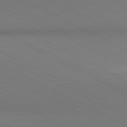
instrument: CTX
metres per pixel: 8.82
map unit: lApd
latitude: 80.8191
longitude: 145.1431
